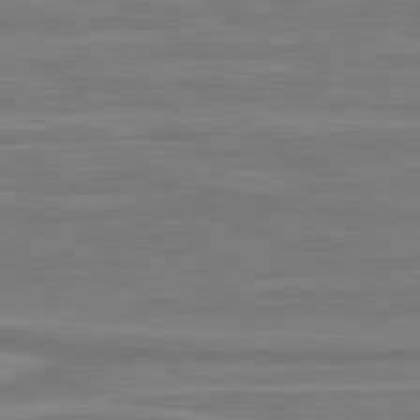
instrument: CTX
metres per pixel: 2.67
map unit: lApd
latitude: 81.1970
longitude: -174.3278
